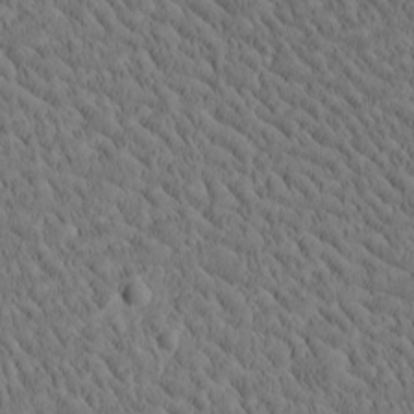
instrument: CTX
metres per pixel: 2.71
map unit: Htu
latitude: -4.4062
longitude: 173.4076
